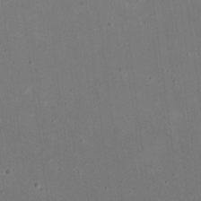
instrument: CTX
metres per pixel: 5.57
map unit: eHh
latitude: 20.5924
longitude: -70.7813
